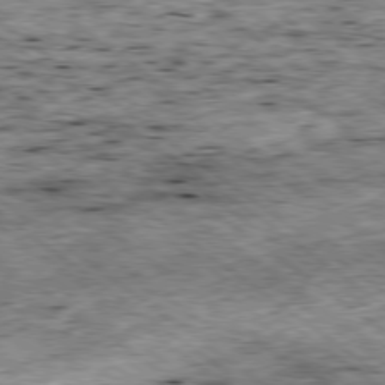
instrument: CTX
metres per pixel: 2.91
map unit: Hpe
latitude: -79.1242
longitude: 7.2565
